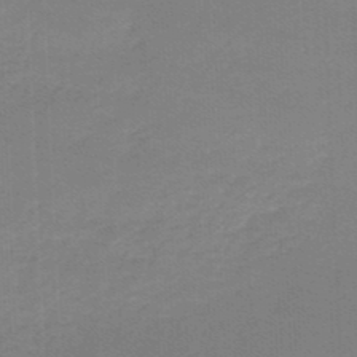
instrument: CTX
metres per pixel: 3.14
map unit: lHb
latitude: -46.3873
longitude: 63.8422
